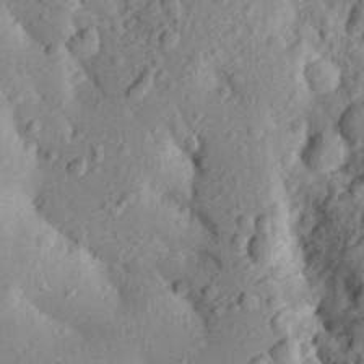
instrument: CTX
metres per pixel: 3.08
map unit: Aa
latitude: 25.0836
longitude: -150.4223
